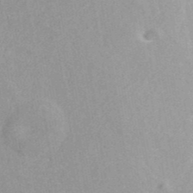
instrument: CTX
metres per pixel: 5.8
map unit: ANa
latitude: 42.7435
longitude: 26.8030
